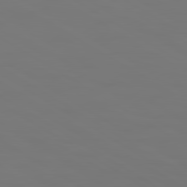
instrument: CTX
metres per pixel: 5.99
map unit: lApd
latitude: 79.9906
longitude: 121.2943
